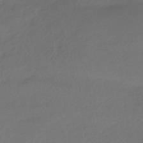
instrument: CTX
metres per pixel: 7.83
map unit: HNhu
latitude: -41.7666
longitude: 93.2187
